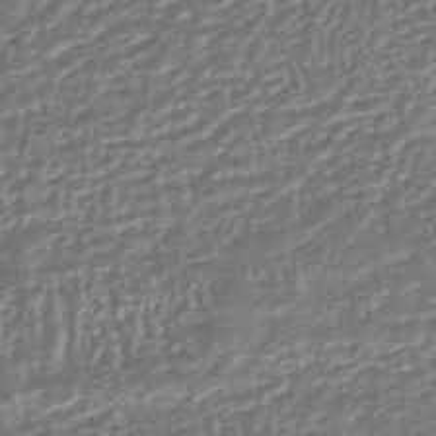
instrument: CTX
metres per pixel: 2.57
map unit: HNhu
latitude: -45.1620
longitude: 96.5385
